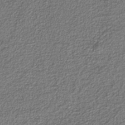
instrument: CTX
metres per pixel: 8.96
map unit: eAb
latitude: -39.2187
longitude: 51.6155
